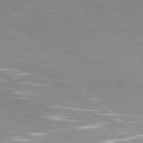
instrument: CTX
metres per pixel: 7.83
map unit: Hpe
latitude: 78.2712
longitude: -139.8394
